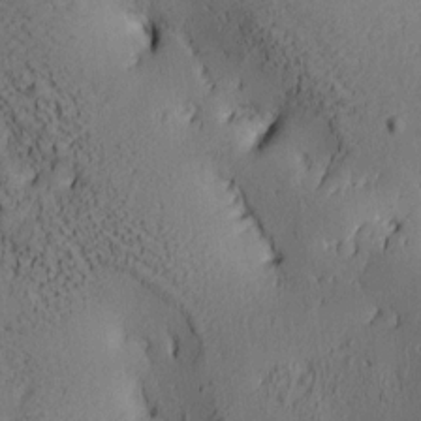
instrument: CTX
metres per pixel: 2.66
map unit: lAa
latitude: 6.9136
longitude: -114.6490
